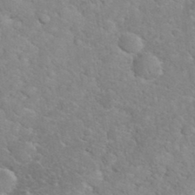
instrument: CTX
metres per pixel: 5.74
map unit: eHh
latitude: 35.7827
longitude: -65.2348
